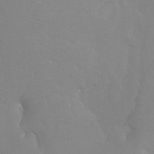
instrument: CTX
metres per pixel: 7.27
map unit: Ht
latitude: -6.9352
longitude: -32.3845
